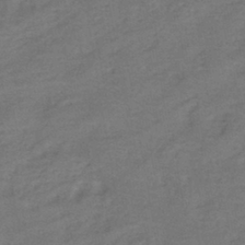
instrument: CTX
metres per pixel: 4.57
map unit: HNhu
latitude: -41.1998
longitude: 92.3306
